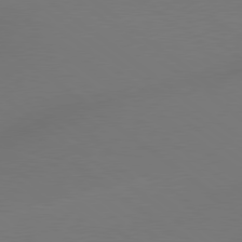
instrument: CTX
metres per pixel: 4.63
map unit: Hpe
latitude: 78.7624
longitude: 175.1431
